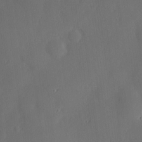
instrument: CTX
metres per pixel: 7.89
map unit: Hve
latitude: 19.4426
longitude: 150.4062
